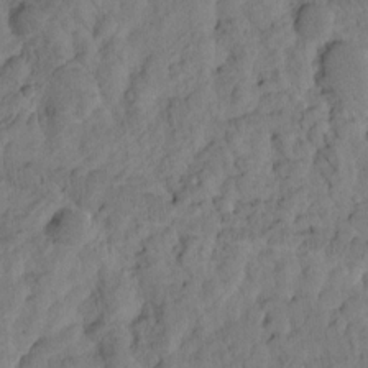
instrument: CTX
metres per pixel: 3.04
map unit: Htu
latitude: 1.8394
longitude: 176.9731
